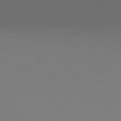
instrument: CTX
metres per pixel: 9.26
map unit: Hpe
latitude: 78.5168
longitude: -173.2536
